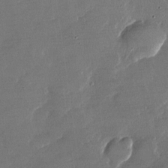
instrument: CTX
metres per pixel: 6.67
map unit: Nhu
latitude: -27.8422
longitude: -73.0081
